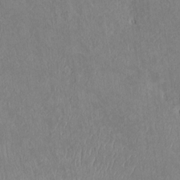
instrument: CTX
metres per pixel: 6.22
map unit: Htu
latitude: 2.8002
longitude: 148.9164
